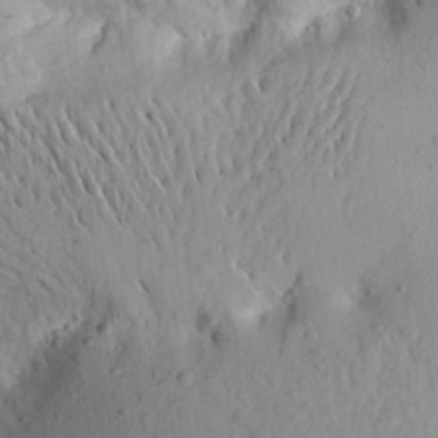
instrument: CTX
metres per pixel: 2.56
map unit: Aa
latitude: 16.9136
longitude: -144.2144
